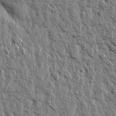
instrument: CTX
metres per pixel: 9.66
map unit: Aa
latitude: 14.1200
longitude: -141.5182
